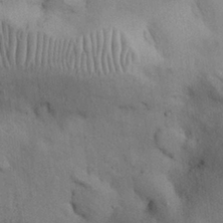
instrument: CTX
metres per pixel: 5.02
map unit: Nhu
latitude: 26.6869
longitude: -70.9891
